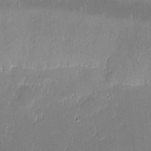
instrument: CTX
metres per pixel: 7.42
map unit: eHh
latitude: -2.4628
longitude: -84.5546
